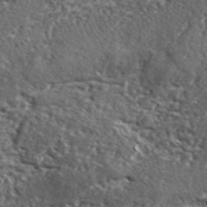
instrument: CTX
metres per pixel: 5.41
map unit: ANa
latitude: 41.2159
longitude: -86.7624
